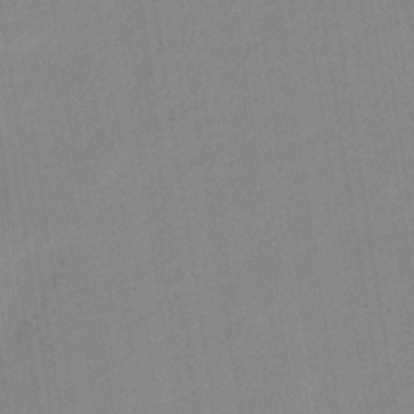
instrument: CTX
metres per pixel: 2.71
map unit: eHb
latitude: -36.1605
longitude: 74.2173
